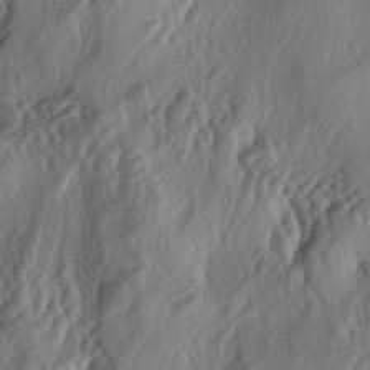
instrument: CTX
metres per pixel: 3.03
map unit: lAa
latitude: -5.1242
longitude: -124.7435
